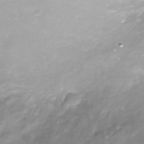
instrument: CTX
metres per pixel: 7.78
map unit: Nhe
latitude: -32.5007
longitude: -93.0647
